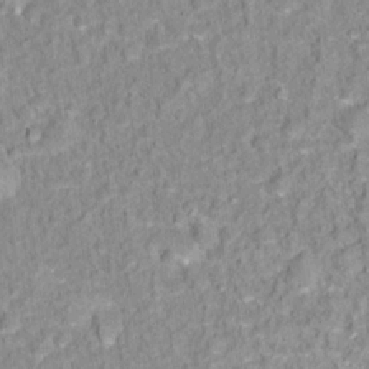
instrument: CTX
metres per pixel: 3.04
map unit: Hto
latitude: 16.2334
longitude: -36.4223
